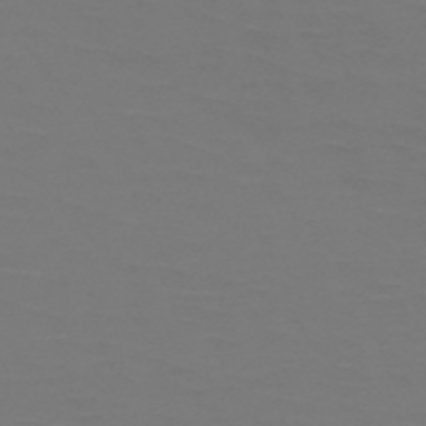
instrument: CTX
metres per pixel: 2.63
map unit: HNb
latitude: -51.3132
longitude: -43.5371
